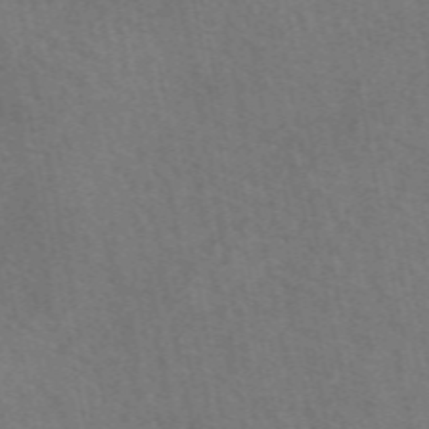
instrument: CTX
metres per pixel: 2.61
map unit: eAb
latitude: 51.6127
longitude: 115.2943
